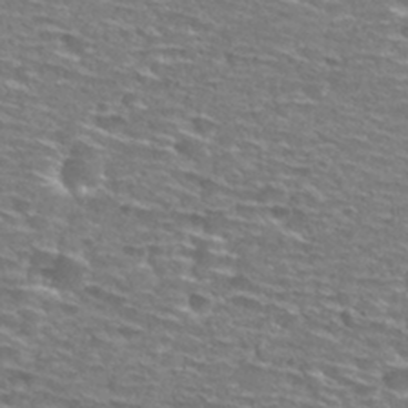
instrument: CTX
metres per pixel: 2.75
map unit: Nhu
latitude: 29.0269
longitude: -48.1767
